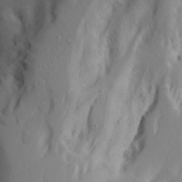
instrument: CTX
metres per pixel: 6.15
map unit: Aa
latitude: 26.8191
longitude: -147.7072
